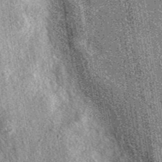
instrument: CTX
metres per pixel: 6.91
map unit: eAb
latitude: 38.9136
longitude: 107.1998
